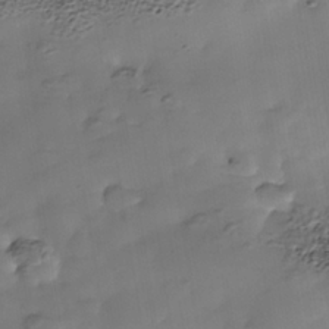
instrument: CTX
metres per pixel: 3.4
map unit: Nhe
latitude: -38.3495
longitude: -117.2537
